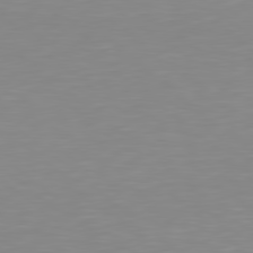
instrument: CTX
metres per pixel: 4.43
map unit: Hpe
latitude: 78.5924
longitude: -172.6301
